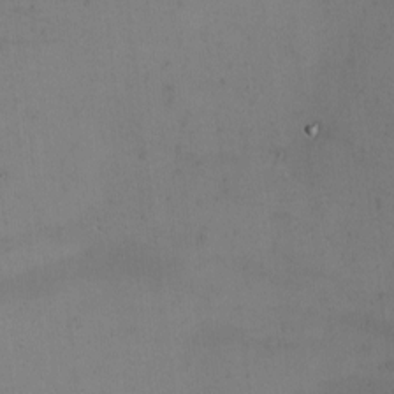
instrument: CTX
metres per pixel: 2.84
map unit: eHh
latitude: -5.5588
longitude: -82.4412
